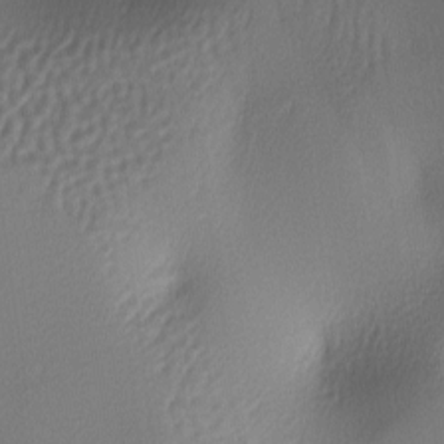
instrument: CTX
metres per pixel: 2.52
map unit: lAa
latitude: -5.8044
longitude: -123.4804
